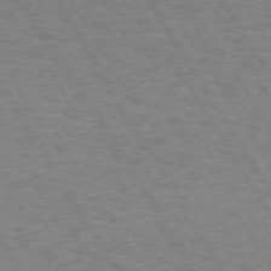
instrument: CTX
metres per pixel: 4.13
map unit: Hpe
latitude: 73.2726
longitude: -129.3670
